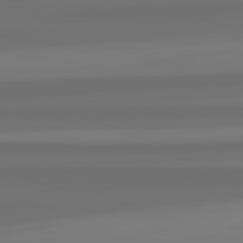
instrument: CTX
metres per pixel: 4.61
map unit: lApd
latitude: 82.5167
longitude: -177.7449
